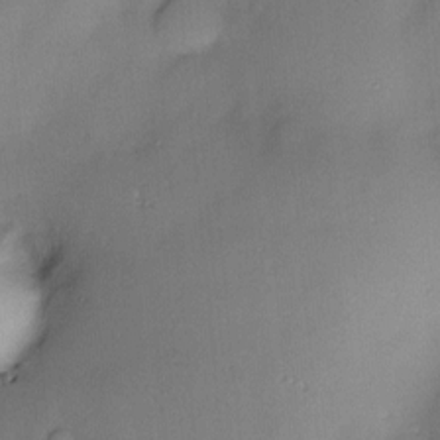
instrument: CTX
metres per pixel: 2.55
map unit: Nve
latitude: -22.6141
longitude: -137.9150
